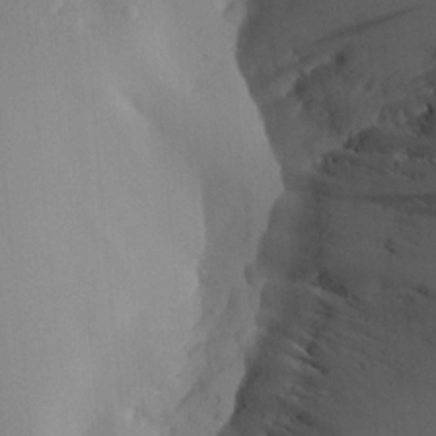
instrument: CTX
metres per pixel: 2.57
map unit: Aa
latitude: 25.9717
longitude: -131.6127
